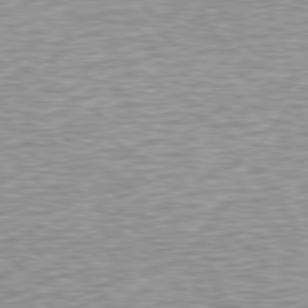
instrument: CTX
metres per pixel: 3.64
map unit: Hpe
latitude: 78.5924
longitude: -122.9325
